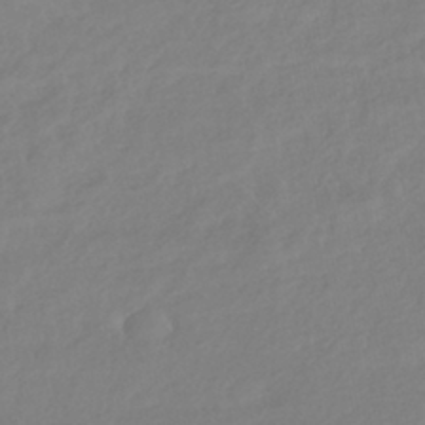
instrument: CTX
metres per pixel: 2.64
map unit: HNhu
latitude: -41.8422
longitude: 93.4832
